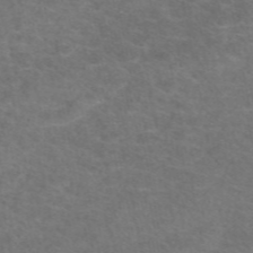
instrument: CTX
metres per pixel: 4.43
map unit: eAb
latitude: 47.6127
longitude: 105.9367
